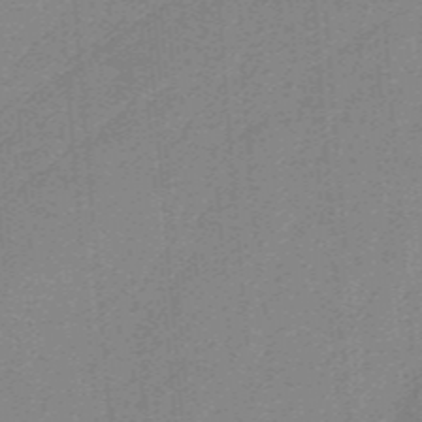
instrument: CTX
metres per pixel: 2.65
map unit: HNb
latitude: -38.1795
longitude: 53.9745
